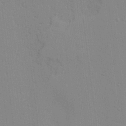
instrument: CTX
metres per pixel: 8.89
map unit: lAvf
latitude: 24.2522
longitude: -111.8395
